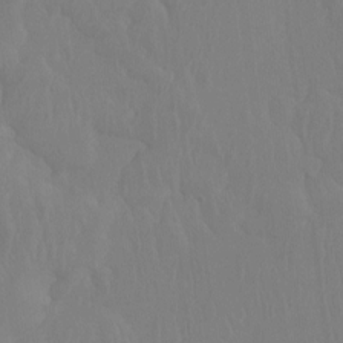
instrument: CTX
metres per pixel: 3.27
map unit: Ht
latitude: -14.0661
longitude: -44.3089
